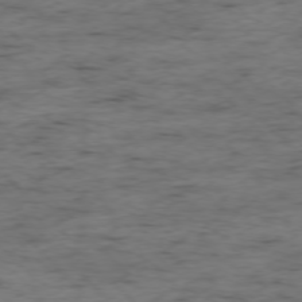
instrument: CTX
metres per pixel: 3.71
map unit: Ap
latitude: -76.6141
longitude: -91.0458
